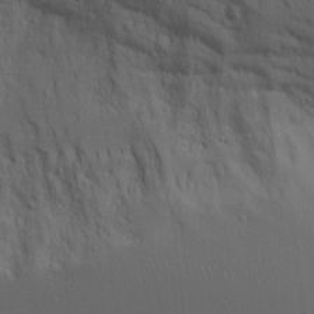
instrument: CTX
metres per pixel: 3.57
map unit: Aa
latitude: 17.8772
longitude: -124.7624
